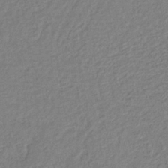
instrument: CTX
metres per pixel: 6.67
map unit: lHb
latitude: -37.2942
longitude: 69.1431
